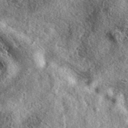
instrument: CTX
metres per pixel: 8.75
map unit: eAb
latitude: 39.0836
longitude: 111.7667
